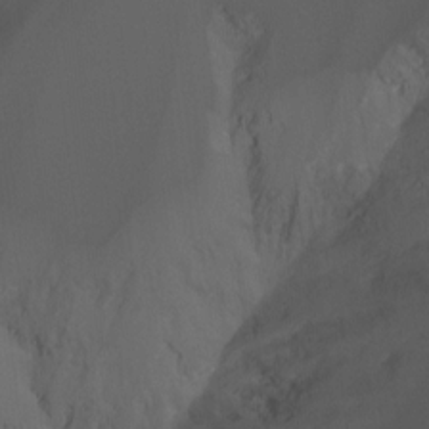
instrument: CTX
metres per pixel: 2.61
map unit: Nhu
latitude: -14.5007
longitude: -57.9906
